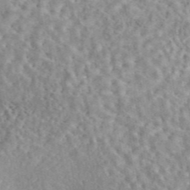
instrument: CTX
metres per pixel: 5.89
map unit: eAb
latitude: 44.2900
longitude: 116.5195
